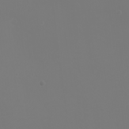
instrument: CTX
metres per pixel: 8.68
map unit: eHh
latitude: -2.1416
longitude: -75.8583
